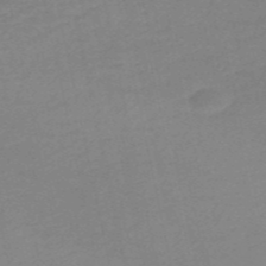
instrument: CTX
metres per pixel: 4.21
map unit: HNb
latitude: -53.3509
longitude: -51.0836
